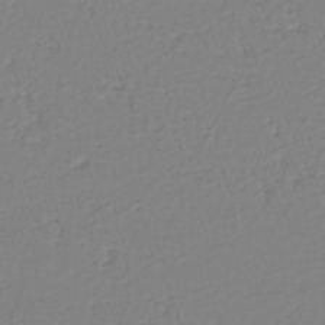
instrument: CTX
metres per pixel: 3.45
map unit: eHh
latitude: -42.3495
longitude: -33.1025
